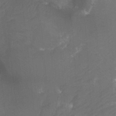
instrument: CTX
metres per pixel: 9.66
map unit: Ht
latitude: -3.8989
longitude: -27.3671
